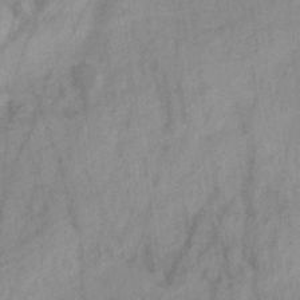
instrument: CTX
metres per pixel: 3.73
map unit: HNb
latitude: -31.3132
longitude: 63.2942
